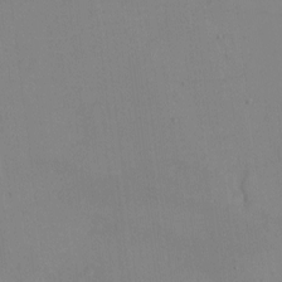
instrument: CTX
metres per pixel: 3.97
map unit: eHh
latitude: -6.1794
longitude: -80.2711
